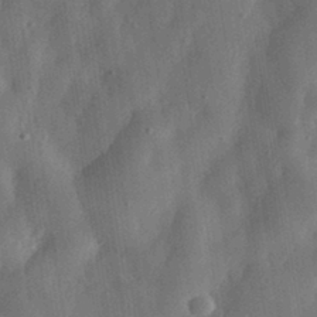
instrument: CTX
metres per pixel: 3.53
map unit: eHh
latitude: 31.6127
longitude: -75.1970
